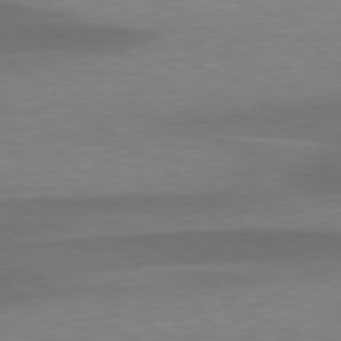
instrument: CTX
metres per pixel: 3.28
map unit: lApd
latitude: 79.4238
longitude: -93.7638
